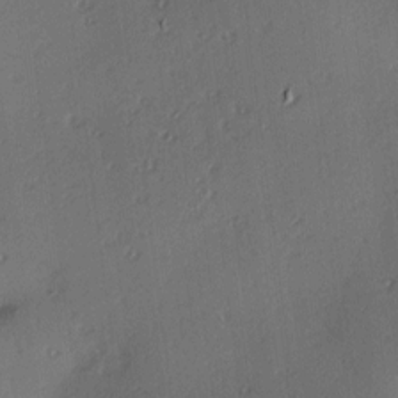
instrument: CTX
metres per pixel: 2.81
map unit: Hve
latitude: 13.2915
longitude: -90.4412
